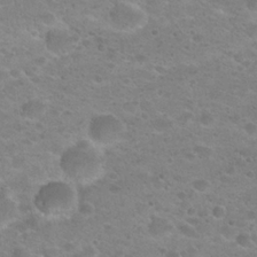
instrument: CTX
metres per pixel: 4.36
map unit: Hto
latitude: 22.3467
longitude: -50.0255
